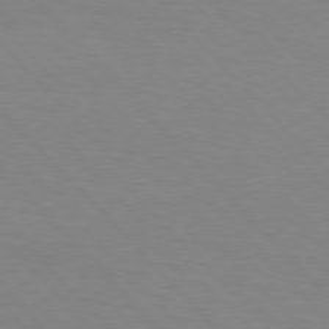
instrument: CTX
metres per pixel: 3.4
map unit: Hpe
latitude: 76.6301
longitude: -155.8016
